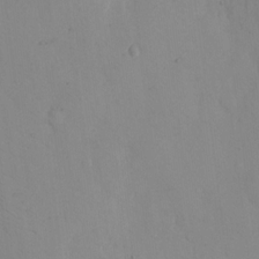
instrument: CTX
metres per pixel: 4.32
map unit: eHh
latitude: 12.4034
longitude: -61.5560
